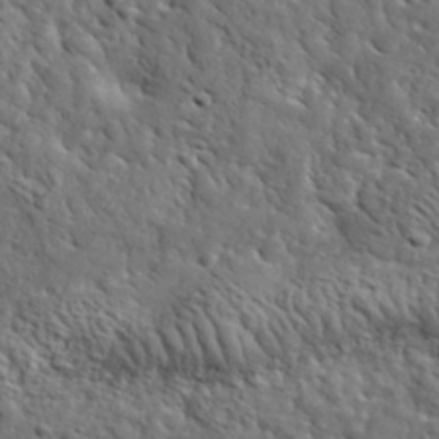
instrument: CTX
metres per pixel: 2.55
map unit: lHvf
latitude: 36.4601
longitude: -86.1955
